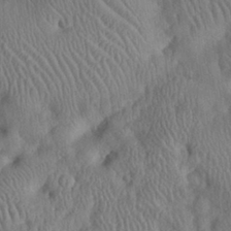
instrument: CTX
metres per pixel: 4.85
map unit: eHh
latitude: 30.4601
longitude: -72.5546
